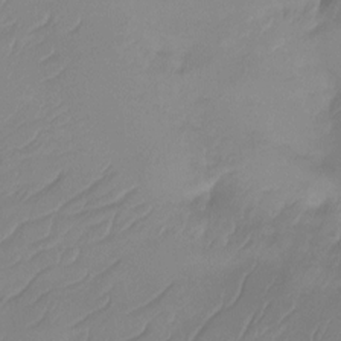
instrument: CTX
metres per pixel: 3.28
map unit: Ht
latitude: -14.5385
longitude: -49.5371
